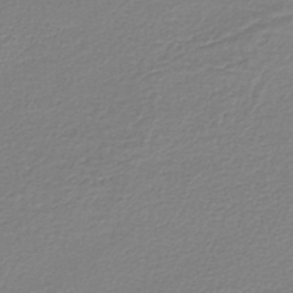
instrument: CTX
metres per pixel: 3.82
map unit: lHb
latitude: -42.3684
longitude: 70.6519
